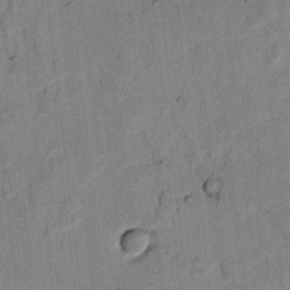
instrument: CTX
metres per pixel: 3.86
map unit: lAvf
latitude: 6.5735
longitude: 169.3131
